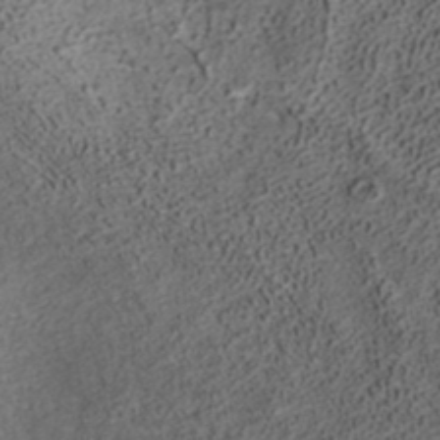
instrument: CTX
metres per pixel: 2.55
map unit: ANa
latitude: 37.3671
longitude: 19.4076
